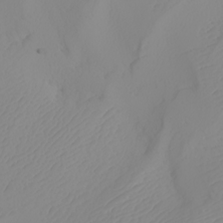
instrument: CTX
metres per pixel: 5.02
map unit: Nhu
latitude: -5.5399
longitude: -93.2537
